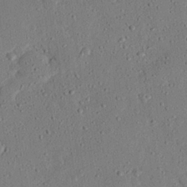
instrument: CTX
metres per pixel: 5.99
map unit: eHh
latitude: 25.4048
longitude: -81.0269
